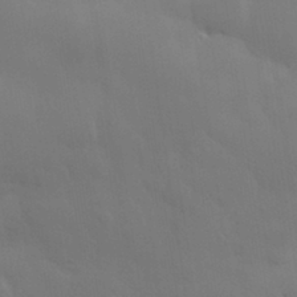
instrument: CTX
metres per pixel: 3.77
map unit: eHh
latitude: 31.6883
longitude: -70.2522
